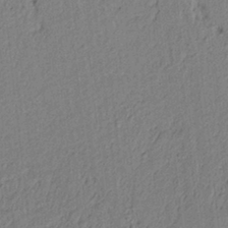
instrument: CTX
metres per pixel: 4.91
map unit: lAvf
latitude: 6.3656
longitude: 165.6911
